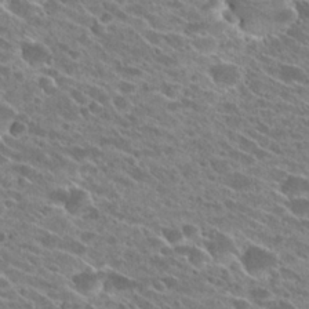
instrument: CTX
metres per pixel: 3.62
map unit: Hto
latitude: 25.4048
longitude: -41.6504
